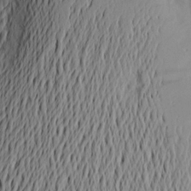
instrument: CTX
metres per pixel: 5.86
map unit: Aa
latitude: 20.1956
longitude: -145.3104
